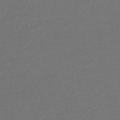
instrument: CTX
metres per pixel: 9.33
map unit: HNb
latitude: -47.7099
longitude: 57.0486
